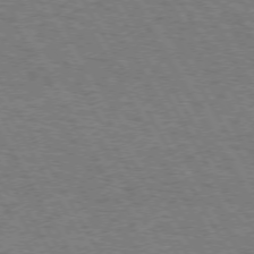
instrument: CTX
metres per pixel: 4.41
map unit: Hpe
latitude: 72.6113
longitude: -128.7624
